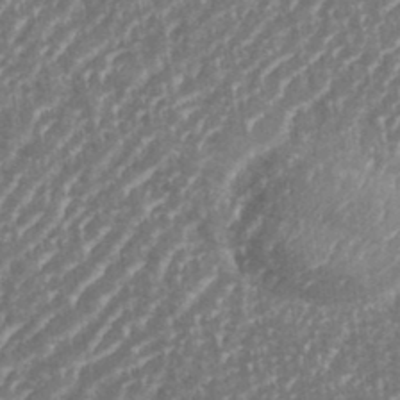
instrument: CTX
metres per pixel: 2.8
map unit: eHh
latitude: 35.6316
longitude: -134.3089
